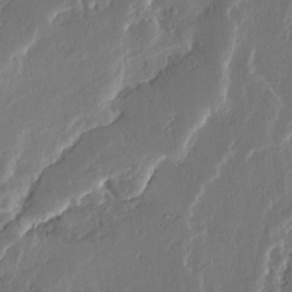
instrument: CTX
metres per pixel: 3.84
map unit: Ave
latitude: 14.6680
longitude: -138.1389
